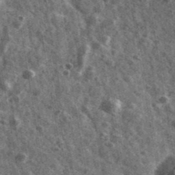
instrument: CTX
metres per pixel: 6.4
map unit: Ave
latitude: 40.0255
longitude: -106.3278
